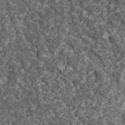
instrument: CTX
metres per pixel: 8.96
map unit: lHvf
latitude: 39.1970
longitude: -88.0633
